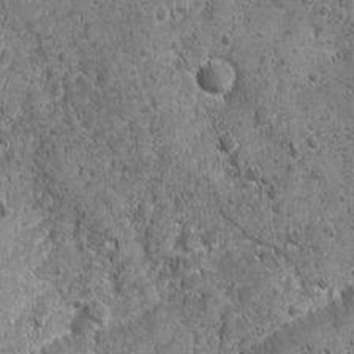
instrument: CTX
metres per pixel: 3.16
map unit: Ave
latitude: -10.5196
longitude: -119.7827
